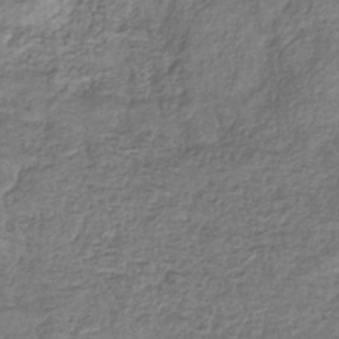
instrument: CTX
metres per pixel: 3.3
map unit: eHb
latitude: -34.2362
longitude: 77.3321
